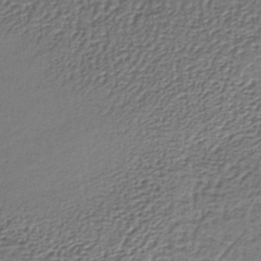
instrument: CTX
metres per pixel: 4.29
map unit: HNb
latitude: -35.1620
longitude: 60.0094
